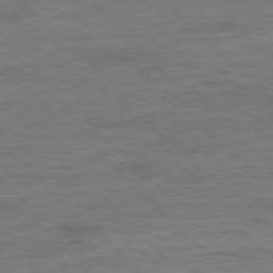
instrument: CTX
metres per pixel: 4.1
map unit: Ap
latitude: -77.7100
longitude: -88.8191
